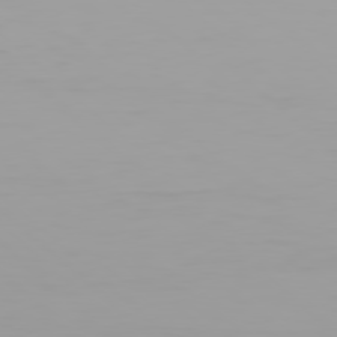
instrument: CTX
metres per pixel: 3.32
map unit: Hpe
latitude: 78.0633
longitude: -137.6694
